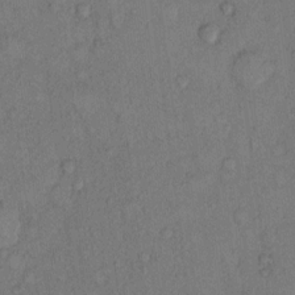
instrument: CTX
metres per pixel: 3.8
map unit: Hto
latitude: 10.7435
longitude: -58.8002
